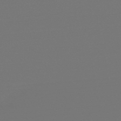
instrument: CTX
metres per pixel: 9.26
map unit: eHb
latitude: -50.0661
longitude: 78.8219
